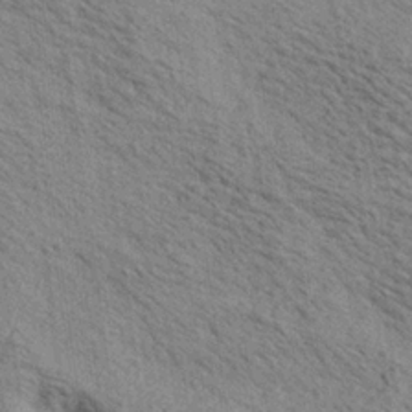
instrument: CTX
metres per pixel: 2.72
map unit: lAa
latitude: 19.1214
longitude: -139.7450
